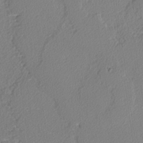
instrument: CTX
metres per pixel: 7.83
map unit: lAvf
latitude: -5.0864
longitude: -108.4979
